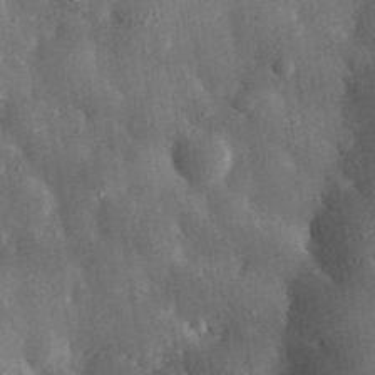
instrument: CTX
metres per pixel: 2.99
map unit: eHh
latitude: 30.8002
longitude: -80.3845
